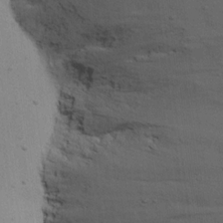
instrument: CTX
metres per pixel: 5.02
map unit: eHh
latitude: 18.2900
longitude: -72.4034
